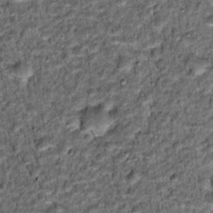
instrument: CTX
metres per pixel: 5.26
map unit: Hto
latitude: 15.6505
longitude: -35.8016
